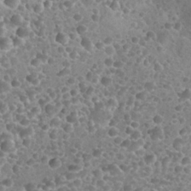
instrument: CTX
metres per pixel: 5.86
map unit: Nhu
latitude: 25.6127
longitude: -52.1956
